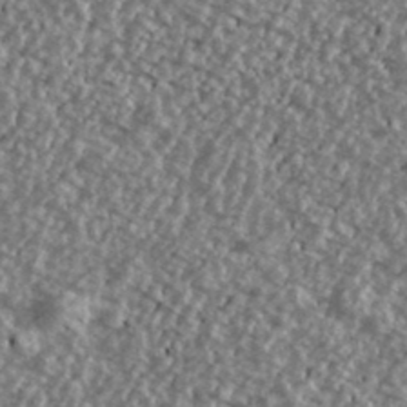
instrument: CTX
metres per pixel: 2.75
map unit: Ave
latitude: 40.3278
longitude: -111.7450
